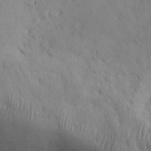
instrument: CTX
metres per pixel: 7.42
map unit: Nhu
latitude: 28.0255
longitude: -71.1403
